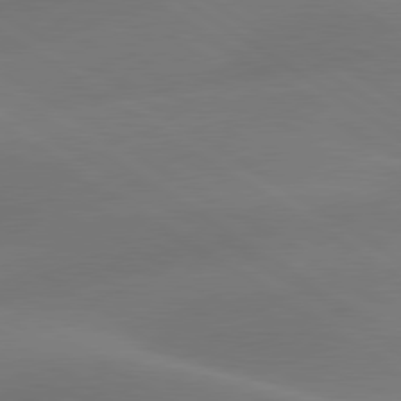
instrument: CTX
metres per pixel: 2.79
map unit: lApd
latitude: 79.8584
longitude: -91.1025
